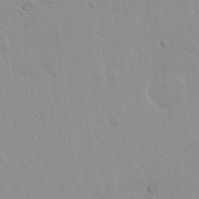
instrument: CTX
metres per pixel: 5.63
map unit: Hto
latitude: 17.2348
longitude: -57.8016
